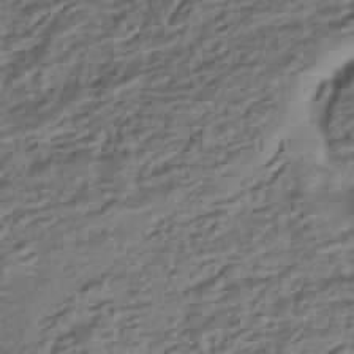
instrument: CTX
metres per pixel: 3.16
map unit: HNhu
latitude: -43.1431
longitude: 105.3131
